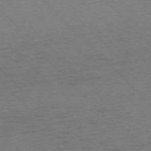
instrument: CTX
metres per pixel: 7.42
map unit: Ap
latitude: -77.2754
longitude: -69.1781
